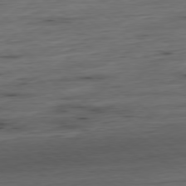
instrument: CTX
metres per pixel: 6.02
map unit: Hpe
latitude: -79.4454
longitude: 12.6330
